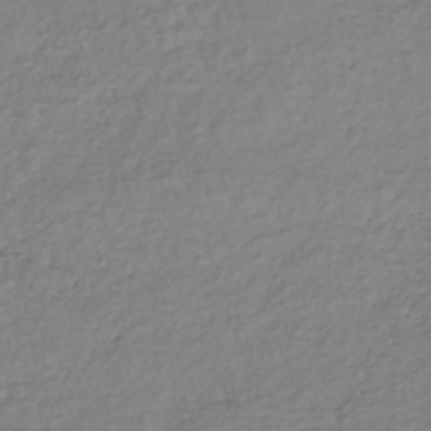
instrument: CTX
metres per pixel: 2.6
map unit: lHb
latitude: -38.4629
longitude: 69.9367
